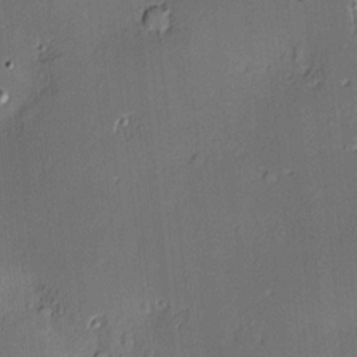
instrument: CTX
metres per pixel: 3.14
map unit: Nve
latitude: -8.9353
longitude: 175.1998
